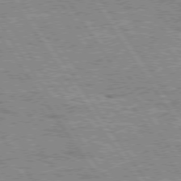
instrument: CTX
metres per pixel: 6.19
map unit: Hpe
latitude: 75.4804
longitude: -155.3671
